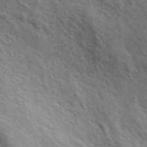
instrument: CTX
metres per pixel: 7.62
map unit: ANa
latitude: 44.6302
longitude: 39.5588
